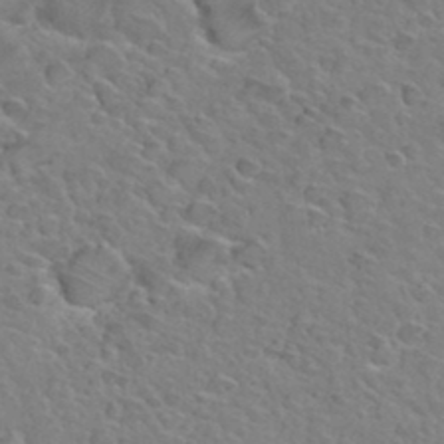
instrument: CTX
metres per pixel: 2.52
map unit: Hto
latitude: 34.7624
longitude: -50.1955
